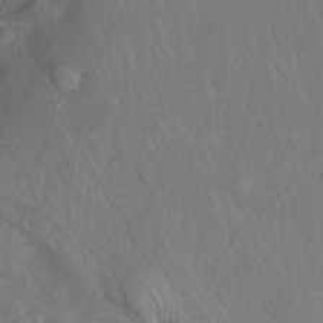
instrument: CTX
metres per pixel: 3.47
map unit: Nhu
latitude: -4.8030
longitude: -72.7058
